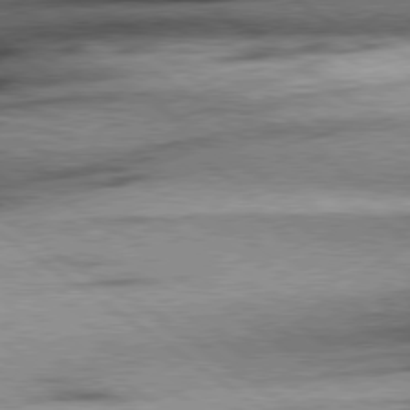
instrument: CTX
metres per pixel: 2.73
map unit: Hpe
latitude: 78.7624
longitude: -155.7450
